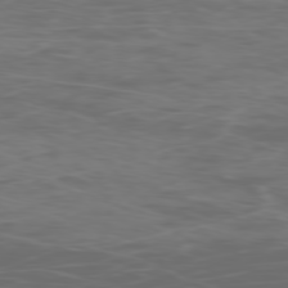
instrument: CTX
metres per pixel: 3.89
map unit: Ap
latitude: -78.1416
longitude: -75.4238
